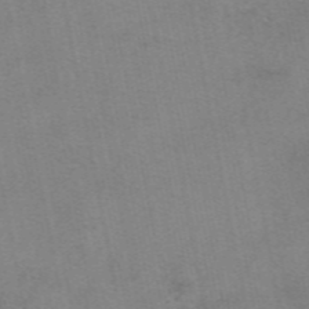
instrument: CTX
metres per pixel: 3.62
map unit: eAb
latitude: 48.8191
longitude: 103.6911
